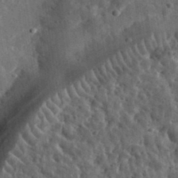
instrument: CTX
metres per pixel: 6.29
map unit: eHh
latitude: 34.1955
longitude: -79.9339
